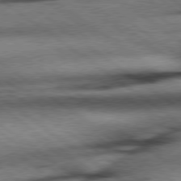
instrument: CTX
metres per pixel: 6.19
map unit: Hpe
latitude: 78.5168
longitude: -155.4615
